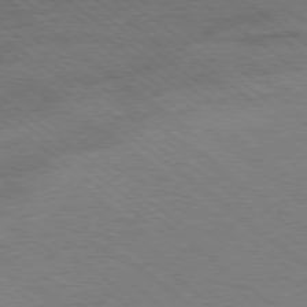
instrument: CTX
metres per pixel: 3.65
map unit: Ap
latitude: -78.8786
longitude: -100.1200
